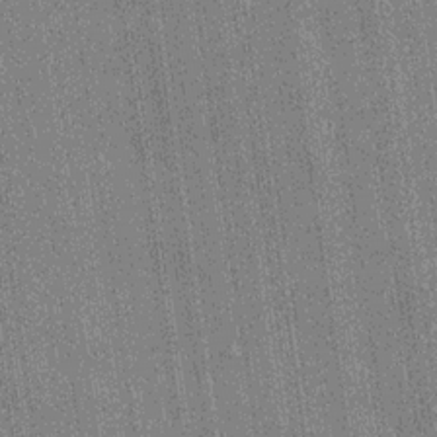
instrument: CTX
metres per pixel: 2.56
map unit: lHvf
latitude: 19.0458
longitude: 142.5384
